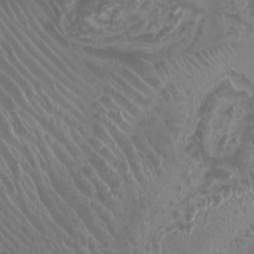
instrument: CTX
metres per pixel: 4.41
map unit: Nhu
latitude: -7.7288
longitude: -93.8016
